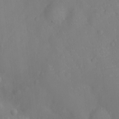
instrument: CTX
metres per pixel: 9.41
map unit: Ht
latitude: -12.5952
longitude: -24.7624
